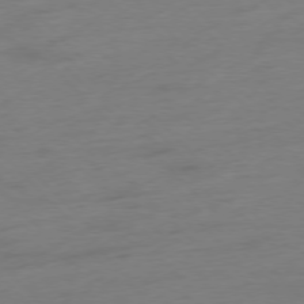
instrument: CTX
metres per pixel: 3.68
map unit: Hpe
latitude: -77.1998
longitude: -14.1956
